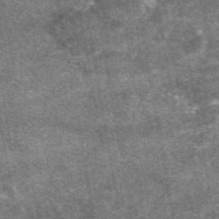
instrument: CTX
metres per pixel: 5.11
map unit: eAb
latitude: 47.3860
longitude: 122.6708
